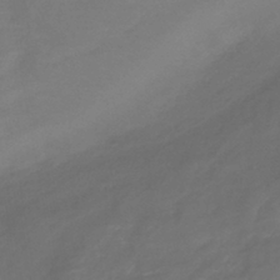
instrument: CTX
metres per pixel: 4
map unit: eHb
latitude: -39.3132
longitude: 76.9164
